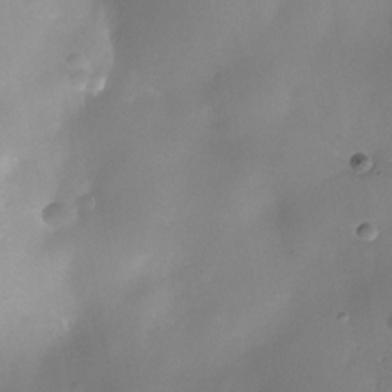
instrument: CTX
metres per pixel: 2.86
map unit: Nhe
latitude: -34.9353
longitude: -130.9514
